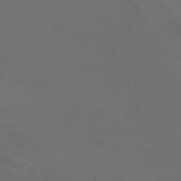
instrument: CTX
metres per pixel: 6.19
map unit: HNhu
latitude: 0.1955
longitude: -2.4223
